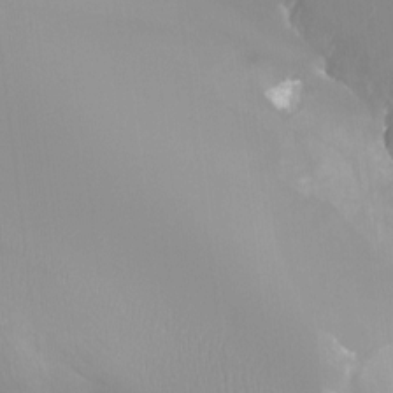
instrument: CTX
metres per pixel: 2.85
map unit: Aa
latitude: -8.3306
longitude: -78.6680
